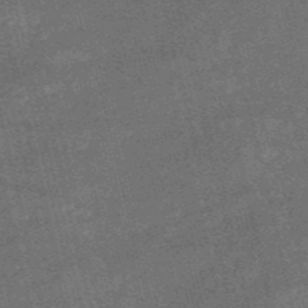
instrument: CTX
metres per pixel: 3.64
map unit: HNb
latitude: -52.4629
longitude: -40.3089
